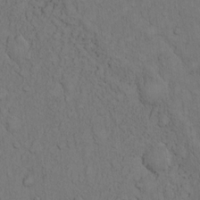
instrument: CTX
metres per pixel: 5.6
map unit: Hto
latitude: 11.9717
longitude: -57.8205
